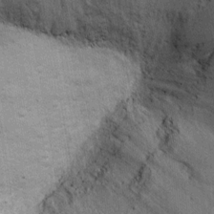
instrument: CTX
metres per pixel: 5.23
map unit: Ht
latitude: -3.4454
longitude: -13.7261
